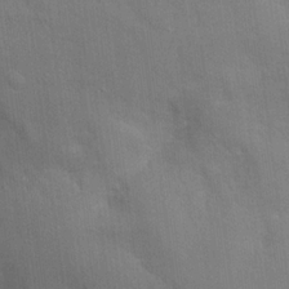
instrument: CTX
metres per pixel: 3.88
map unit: Hto
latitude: 20.7624
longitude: -52.1956
